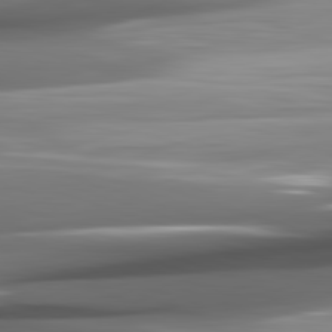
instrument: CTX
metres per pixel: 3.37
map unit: lApd
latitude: 82.2711
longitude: -141.0836
